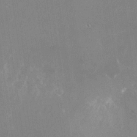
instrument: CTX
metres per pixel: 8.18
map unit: Nhu
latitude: -24.0472
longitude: -72.0822
